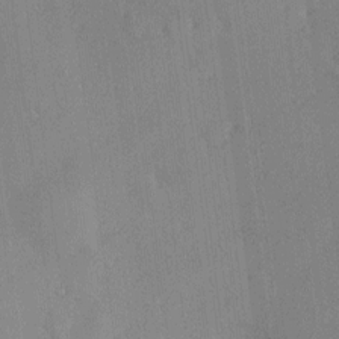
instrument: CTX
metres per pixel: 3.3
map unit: eHh
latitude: 0.4979
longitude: 17.5399
